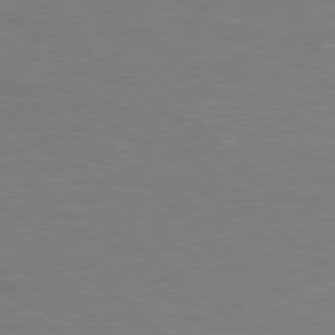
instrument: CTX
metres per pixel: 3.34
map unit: Hpe
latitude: 78.3845
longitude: -150.9702
